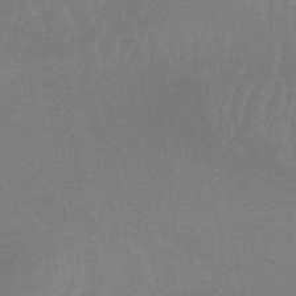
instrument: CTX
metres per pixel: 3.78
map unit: lHb
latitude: -33.9745
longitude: 68.0472
